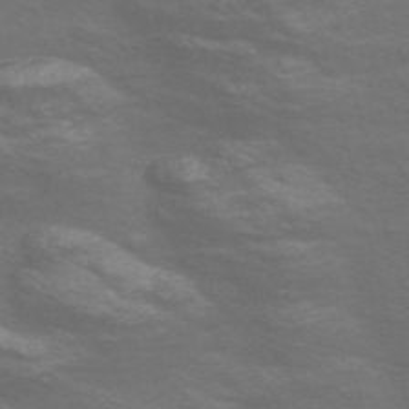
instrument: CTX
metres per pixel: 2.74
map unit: Nve
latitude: -56.8597
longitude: 54.2740
